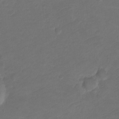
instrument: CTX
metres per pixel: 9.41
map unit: Ht
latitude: 1.6127
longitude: -34.7435
